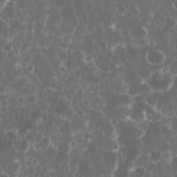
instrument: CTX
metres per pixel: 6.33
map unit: eHh
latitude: 33.7072
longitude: -62.1578
